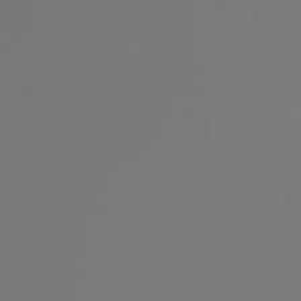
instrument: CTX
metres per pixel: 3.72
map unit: Hto
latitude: -7.5966
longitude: -49.2159
